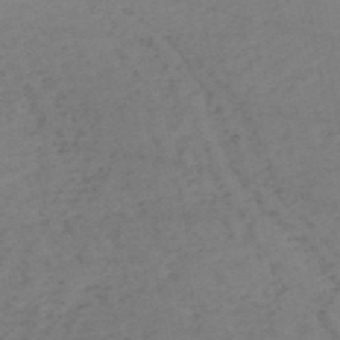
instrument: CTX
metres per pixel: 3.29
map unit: HNb
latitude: -54.9542
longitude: -44.4223
